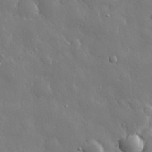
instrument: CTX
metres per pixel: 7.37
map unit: eHh
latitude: 30.6113
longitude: -78.8380
